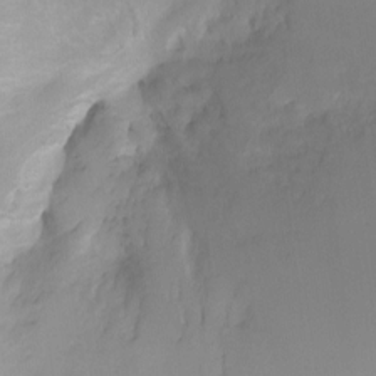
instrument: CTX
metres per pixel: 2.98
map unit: Ht
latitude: -6.2928
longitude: -30.5168
